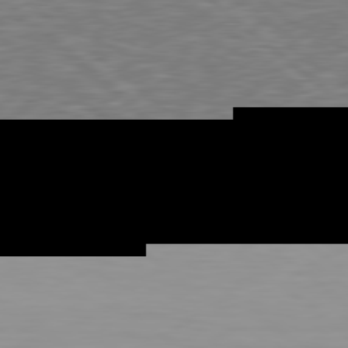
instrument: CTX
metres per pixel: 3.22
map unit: Hpe
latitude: 78.5546
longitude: -169.9339
